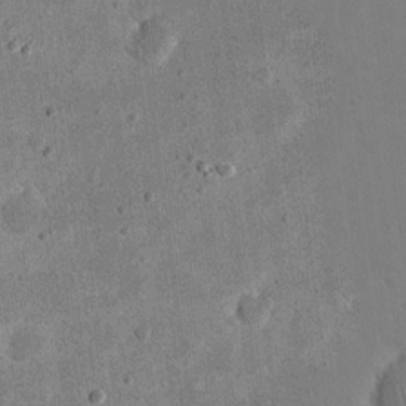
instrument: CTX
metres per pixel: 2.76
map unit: eHh
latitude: 20.3468
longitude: -71.3293
